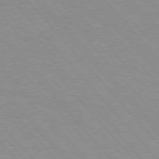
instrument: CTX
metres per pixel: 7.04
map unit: Hpe
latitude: 76.2333
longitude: -152.0633
